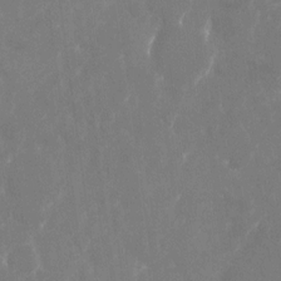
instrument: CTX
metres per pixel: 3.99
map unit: Nhu
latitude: -23.0487
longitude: -72.4034
